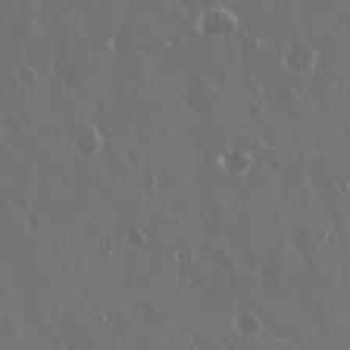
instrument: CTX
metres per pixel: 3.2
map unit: eHh
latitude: 33.6694
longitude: -59.0647
